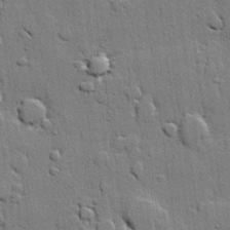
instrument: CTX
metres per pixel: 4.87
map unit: lHvf
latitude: 20.5546
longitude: 145.9745
